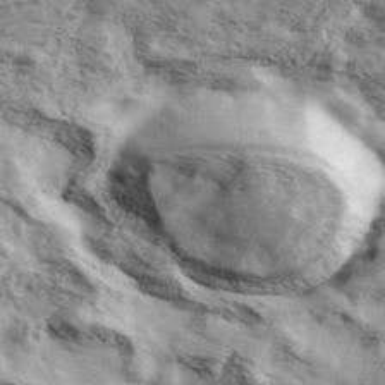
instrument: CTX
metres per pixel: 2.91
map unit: Ave
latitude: 38.3278
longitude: -108.5167
